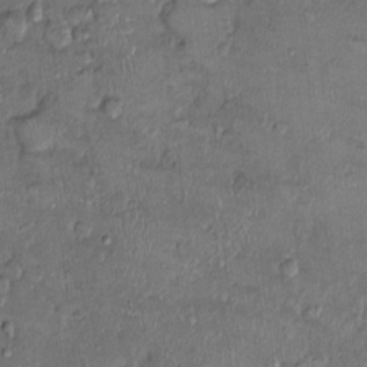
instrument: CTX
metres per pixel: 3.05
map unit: Ht
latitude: -1.5211
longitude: -14.1011
